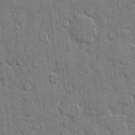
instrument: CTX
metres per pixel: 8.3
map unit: eHh
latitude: 8.3467
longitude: -67.8205
